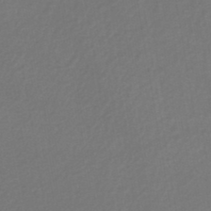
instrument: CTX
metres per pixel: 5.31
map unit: HNhu
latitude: -46.1417
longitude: 96.3118
